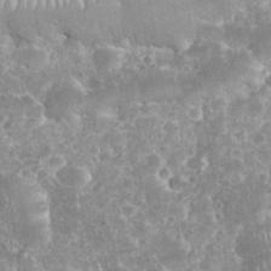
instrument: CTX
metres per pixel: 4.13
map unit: eHh
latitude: 34.8380
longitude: -62.8191
